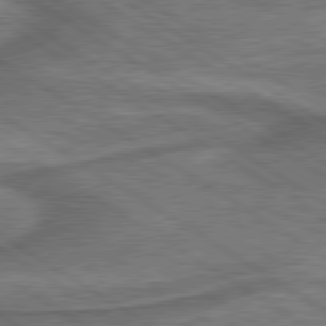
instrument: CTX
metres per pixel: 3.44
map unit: lApd
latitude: 79.9339
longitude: 172.5574
